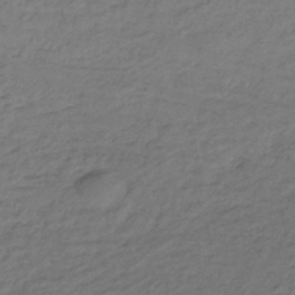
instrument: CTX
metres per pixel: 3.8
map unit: lHb
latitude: -34.7085
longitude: 69.6910
